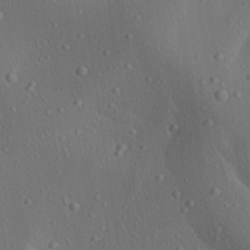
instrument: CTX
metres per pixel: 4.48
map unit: Aa
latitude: 23.3293
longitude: -137.8206
